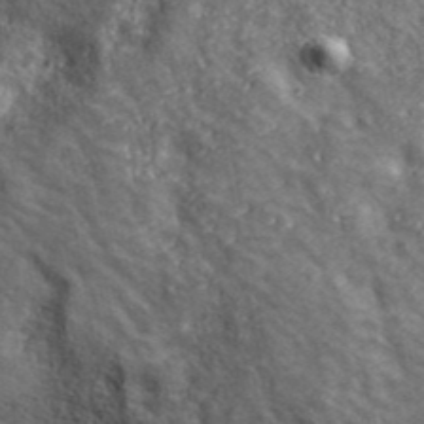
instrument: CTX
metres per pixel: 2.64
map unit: ANa
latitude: 42.8191
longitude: -88.8002
